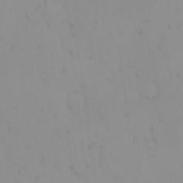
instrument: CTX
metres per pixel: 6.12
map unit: eHh
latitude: -1.2943
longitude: 20.0283
